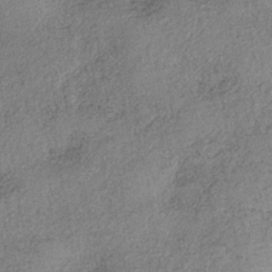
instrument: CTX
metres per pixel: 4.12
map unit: eHh
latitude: -42.1605
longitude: 120.3684
